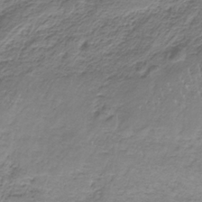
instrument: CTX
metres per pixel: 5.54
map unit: HNb
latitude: -34.8030
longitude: 58.3495
